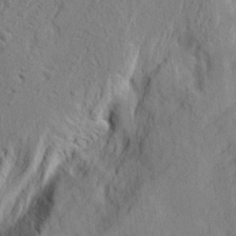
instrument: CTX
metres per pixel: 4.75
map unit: eHh
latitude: 24.1199
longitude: -80.2145
